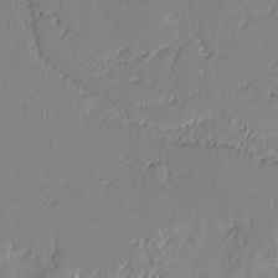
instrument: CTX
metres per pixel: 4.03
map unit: lAvf
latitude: -1.7667
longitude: -108.3089
